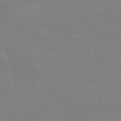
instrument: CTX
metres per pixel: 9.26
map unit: HNb
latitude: -53.2376
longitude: -37.3860
